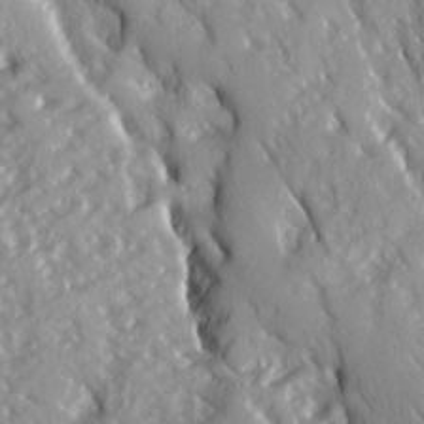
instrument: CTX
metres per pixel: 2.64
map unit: Ave
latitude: 15.1215
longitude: -131.0081
